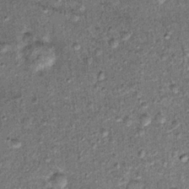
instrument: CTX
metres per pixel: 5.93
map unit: Hto
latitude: 15.2348
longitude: -35.0458
